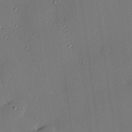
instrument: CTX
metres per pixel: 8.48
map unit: eHh
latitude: 23.0647
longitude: -90.9892
